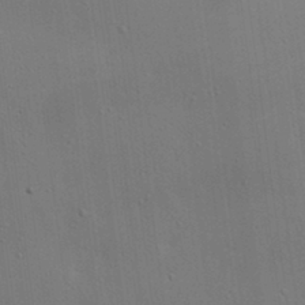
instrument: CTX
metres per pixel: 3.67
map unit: lAa
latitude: 19.5371
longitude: -138.6868
